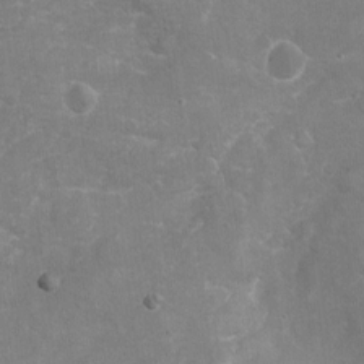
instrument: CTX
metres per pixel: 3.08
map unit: Nhu
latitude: -17.5022
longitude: -57.0836
